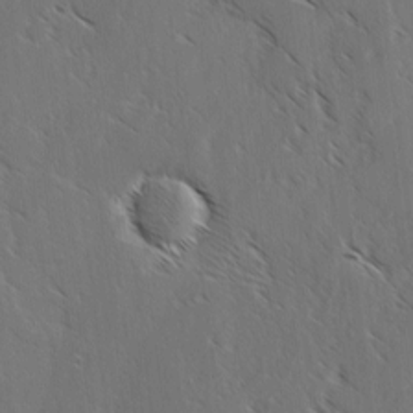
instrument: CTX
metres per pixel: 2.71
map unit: lAvf
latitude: -4.0094
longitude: -113.4804
